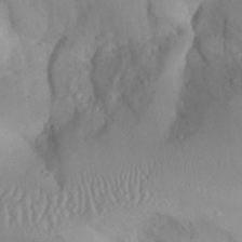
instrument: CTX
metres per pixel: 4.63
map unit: Aa
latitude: 28.0822
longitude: -134.0633
